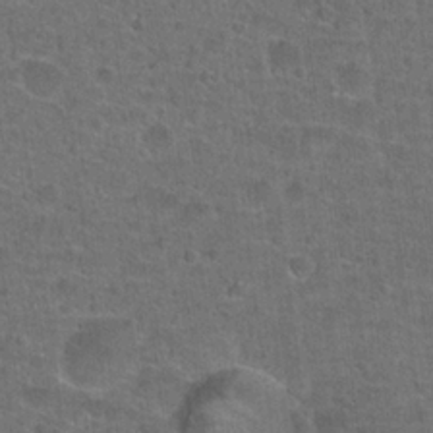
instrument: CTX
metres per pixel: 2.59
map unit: Hto
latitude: 22.1389
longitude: -46.0822
